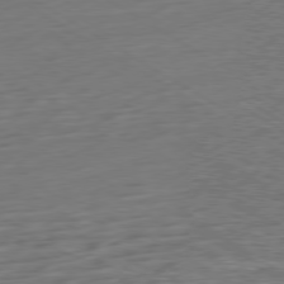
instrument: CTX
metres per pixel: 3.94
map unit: Ap
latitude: -79.9367
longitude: -53.9717
